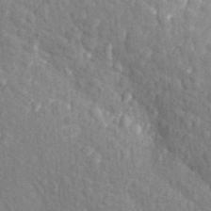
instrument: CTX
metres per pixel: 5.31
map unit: Aa
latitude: 25.8772
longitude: -149.9339
